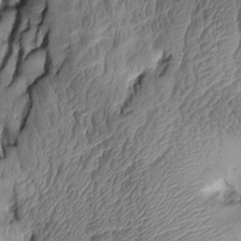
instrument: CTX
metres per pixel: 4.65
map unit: Aa
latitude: 7.2726
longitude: -128.3467
